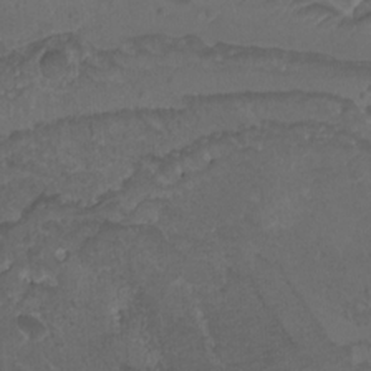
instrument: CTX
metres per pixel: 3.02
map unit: Nhu
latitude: -9.7478
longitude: -76.3467
